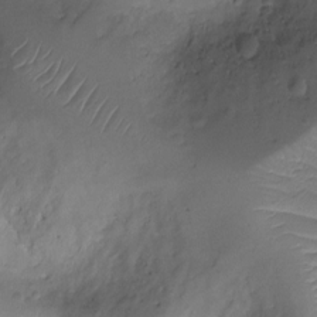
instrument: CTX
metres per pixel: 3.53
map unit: Ht
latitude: -9.4643
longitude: -20.1389
